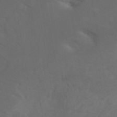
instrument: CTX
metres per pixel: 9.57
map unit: ANa
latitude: 41.0269
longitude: 53.4643
